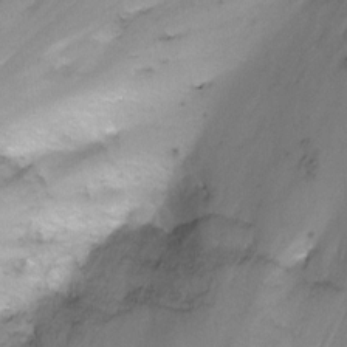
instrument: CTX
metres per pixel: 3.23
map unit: Nhu
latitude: -6.2361
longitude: -48.3656
